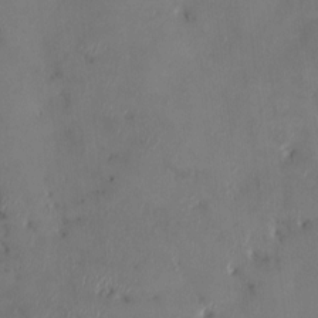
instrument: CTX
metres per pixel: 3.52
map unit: HNhu
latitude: 4.5924
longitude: -5.0836
